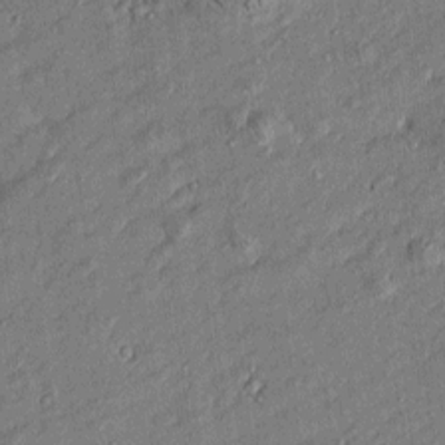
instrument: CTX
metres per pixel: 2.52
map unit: Htu
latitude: -6.6707
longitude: 177.3321
